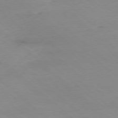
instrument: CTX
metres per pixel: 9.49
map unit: Ap
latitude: -78.0283
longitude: -90.0255
